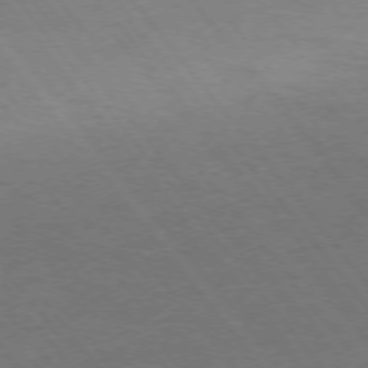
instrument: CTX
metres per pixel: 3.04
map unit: Ap
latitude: -75.8234
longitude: -64.5357
